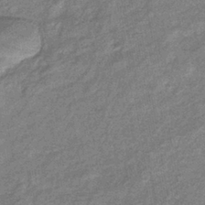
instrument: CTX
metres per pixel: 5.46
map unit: eHb
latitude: -39.3510
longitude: 80.5196
